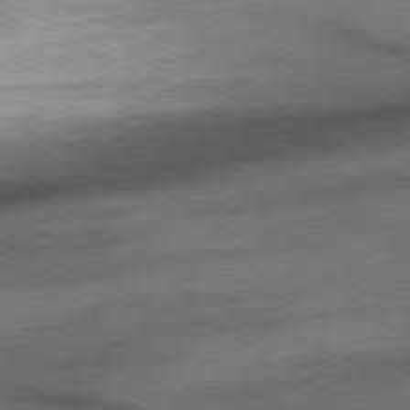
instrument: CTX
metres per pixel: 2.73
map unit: Ap
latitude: -81.4833
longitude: -86.6679
